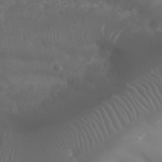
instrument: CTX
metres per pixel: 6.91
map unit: Nhu
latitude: 28.9513
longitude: -55.6127
